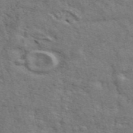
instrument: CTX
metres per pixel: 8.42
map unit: ANa
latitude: 49.1214
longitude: -82.3467
